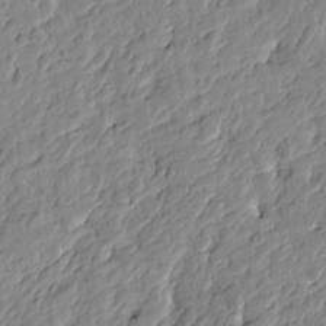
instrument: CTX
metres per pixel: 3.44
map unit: Htu
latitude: -1.2565
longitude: -178.2901
